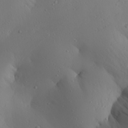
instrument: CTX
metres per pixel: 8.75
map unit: Aa
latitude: 26.0255
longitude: -144.5357
